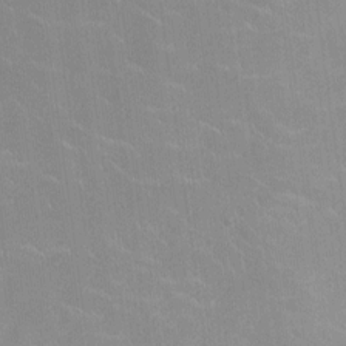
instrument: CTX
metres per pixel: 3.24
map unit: Ht
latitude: -4.9541
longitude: -15.2915
